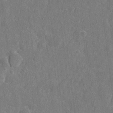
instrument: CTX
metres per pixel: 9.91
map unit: eHh
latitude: 5.0458
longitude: -67.6882
